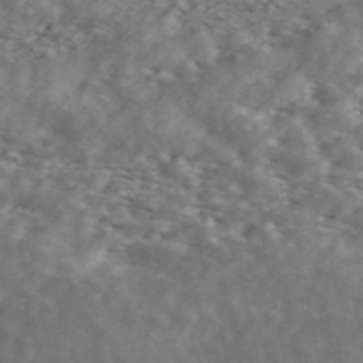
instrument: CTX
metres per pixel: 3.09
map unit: ANa
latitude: 43.8772
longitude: 47.3131
